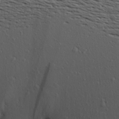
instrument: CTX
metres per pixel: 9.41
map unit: Aa
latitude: 23.0080
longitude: -143.7639
